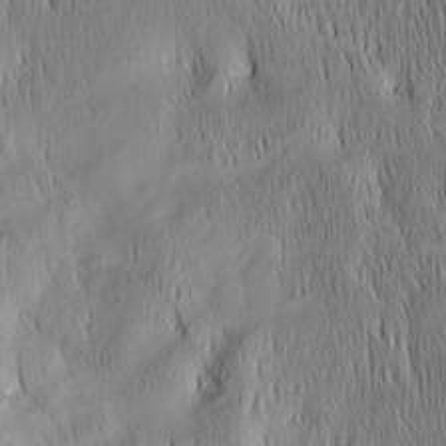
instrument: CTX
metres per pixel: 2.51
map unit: Nhu
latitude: -6.7652
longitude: -152.4412
